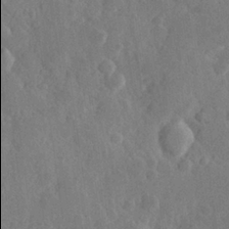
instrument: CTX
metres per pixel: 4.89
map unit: Hve
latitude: 25.1781
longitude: 150.0094
